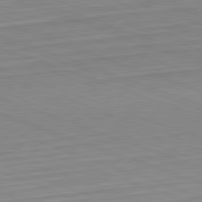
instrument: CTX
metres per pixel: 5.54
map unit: Hpe
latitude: -82.5196
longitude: 13.3132
